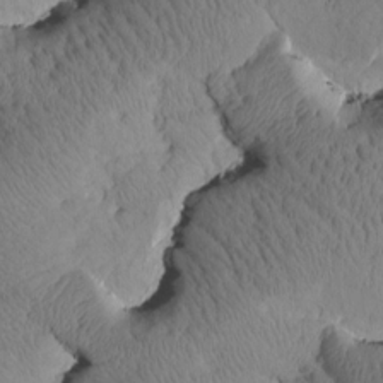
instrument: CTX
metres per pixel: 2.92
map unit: Htu
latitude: 1.2915
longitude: 176.3495
